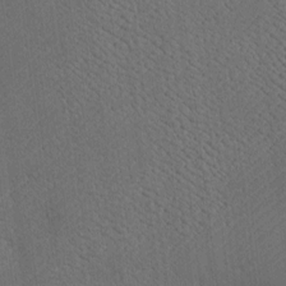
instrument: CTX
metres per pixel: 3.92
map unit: Htu
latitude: -7.3887
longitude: 156.3306
